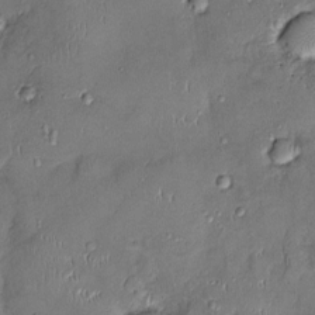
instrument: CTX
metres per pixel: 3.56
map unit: Ht
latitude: -4.5384
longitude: -14.1956
